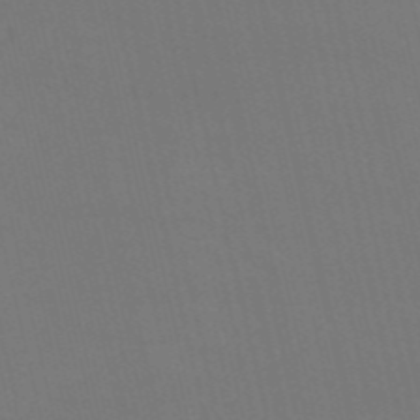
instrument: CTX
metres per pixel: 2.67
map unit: HNb
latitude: -54.3117
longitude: -35.1403
